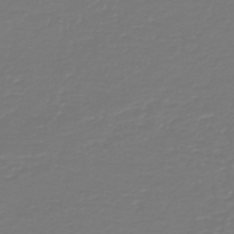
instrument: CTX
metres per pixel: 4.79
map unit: HNb
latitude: -46.8030
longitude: 54.3117
